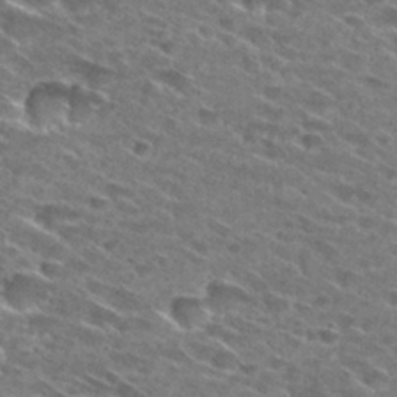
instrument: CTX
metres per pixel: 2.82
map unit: Hto
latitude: 29.1592
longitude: -46.8002
